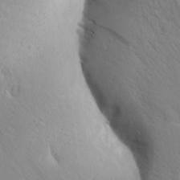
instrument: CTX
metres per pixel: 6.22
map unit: Aa
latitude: 25.3103
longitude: -148.2711
